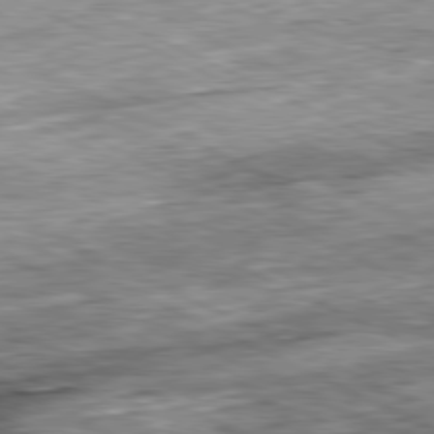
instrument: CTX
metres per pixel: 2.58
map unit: Ap
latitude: -81.3132
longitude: -88.3846
